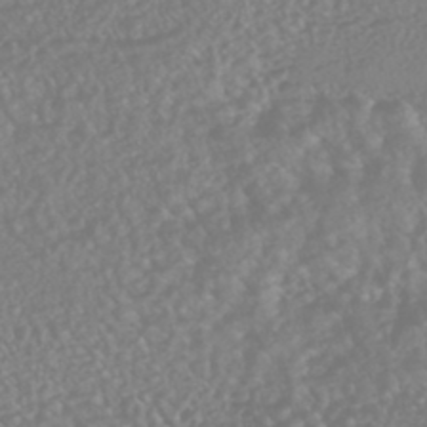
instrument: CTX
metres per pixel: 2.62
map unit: HNhu
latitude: -46.0850
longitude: 97.2754
